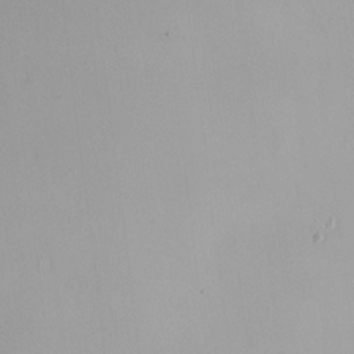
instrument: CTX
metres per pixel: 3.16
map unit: HNhu
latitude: 6.1200
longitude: 9.0675
